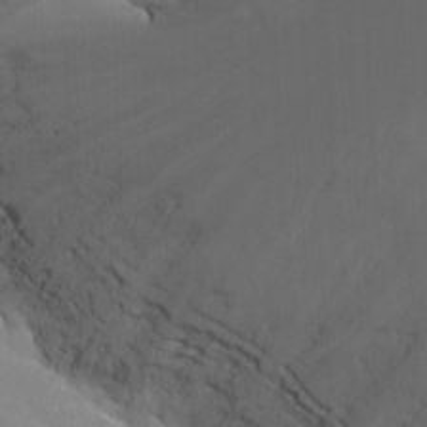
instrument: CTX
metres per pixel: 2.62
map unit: Nhu
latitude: -8.8408
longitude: -44.7813
